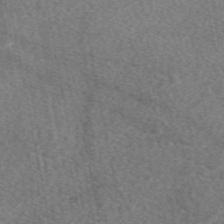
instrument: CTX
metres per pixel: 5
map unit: eAb
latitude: 48.2334
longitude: 117.2564
